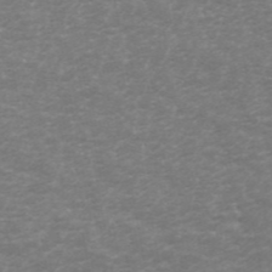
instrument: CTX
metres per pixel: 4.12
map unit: ANa
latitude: 45.2537
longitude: 31.2376
